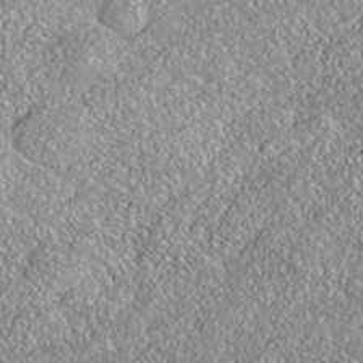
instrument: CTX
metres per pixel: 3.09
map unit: Nhe
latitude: -38.0283
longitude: 138.0850
